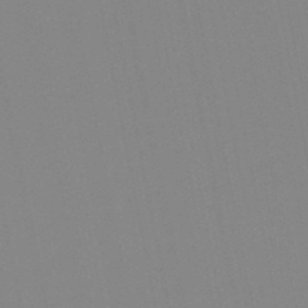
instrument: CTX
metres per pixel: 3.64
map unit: lHb
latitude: -48.3307
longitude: 70.1417
